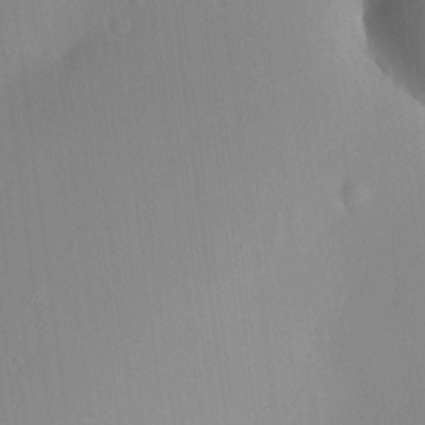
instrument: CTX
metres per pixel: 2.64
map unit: HNhu
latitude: 7.6883
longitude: 8.5196
